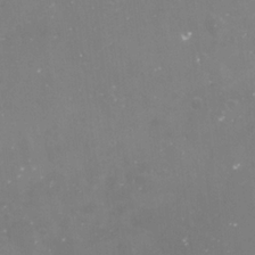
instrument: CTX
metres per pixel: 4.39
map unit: Nve
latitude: -17.5399
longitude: -59.2537
